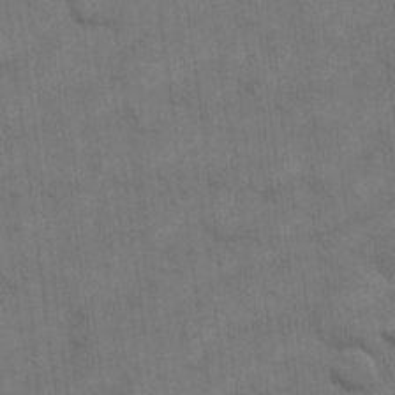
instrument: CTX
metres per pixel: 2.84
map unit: eHh
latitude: 13.1781
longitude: -65.4804
